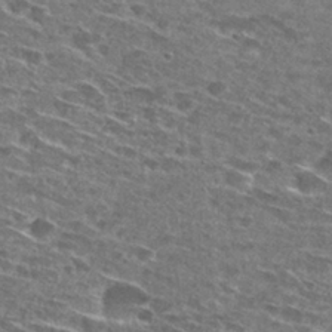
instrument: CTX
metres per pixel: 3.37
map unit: Hto
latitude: 28.4979
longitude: -46.3090
